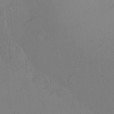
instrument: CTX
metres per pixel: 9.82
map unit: Ht
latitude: -7.8989
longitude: -37.2726
